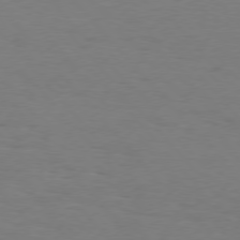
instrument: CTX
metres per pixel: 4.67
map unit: Hpe
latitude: 75.9906
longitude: -140.0633
